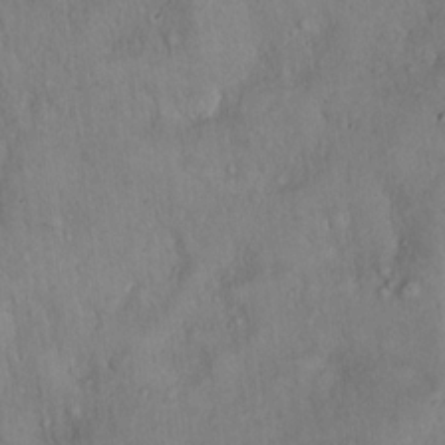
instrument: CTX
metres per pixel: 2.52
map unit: Hto
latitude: 16.2712
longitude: -59.1025
